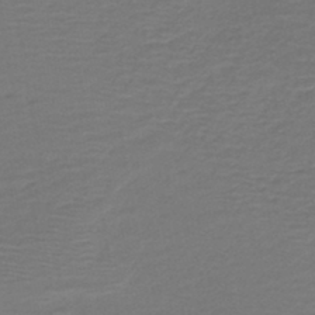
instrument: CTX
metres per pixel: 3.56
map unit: HNb
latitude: -42.6329
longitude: 51.9367
